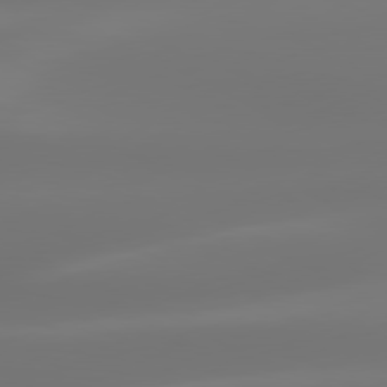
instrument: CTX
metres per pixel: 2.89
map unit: lApd
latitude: 79.9339
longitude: -139.1025
